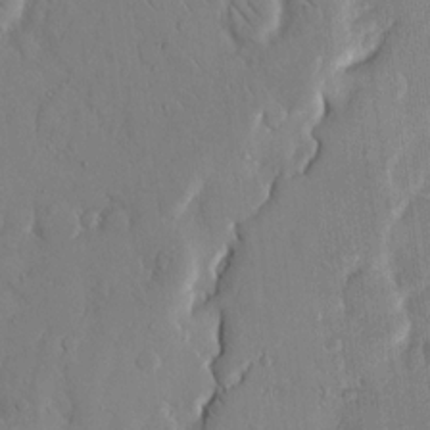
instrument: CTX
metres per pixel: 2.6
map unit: eHh
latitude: 13.7450
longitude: -69.5371
